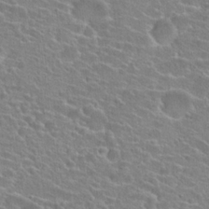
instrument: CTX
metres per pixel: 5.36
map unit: Hto
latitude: 24.3656
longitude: -44.7435
